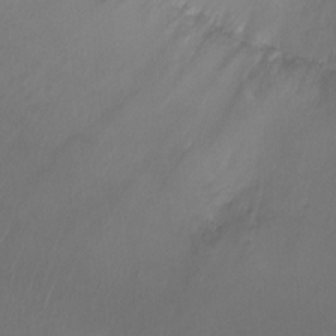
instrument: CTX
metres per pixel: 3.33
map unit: Ht
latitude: -1.6911
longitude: -18.7246
